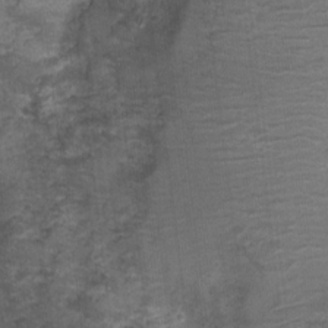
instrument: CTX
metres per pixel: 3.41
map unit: Nhu
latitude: 3.1025
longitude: -17.7260
